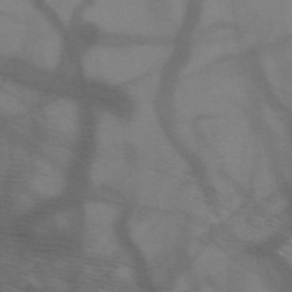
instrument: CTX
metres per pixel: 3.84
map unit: HNb
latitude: -48.5952
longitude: -40.5356
